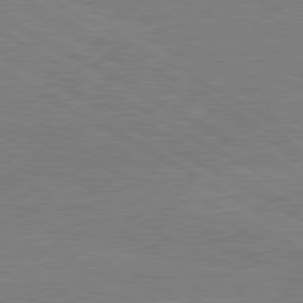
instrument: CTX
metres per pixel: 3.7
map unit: lApd
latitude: 80.6301
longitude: -126.3467
